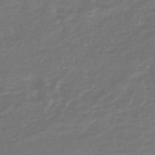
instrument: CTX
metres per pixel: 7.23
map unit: lHb
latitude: -41.6155
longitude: 76.7463
